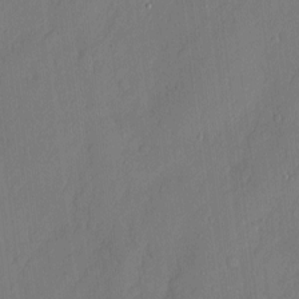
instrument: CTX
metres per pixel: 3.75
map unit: eHh
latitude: 3.6883
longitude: -75.9528
